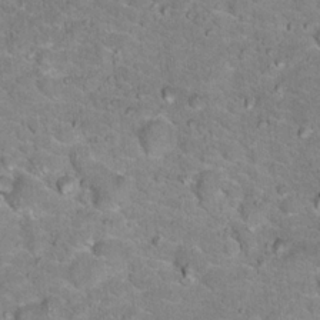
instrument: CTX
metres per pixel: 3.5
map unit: Hto
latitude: 17.8583
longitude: -35.9150
